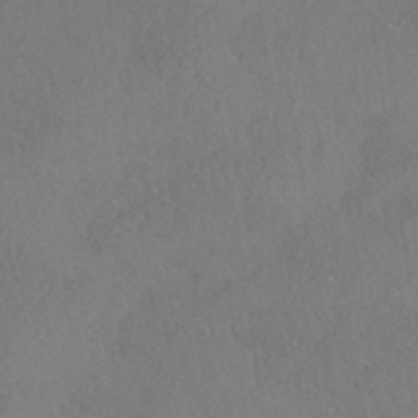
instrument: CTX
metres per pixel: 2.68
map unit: HNhu
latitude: -41.5588
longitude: 102.4629
